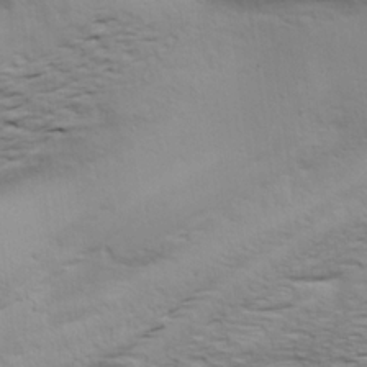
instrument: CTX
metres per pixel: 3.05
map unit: lAa
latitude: 19.4615
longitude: -138.4790
